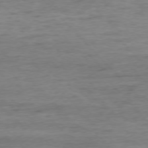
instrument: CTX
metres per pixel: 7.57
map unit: Ap
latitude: -76.6141
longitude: -89.3104
